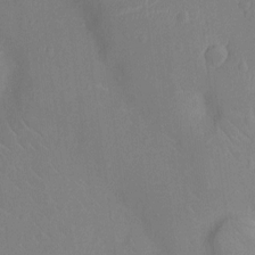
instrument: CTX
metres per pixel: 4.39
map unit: Nhu
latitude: -11.4266
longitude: -22.1956
